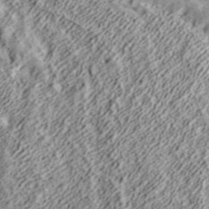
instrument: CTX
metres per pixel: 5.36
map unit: ANa
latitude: 39.8772
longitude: 17.4266
